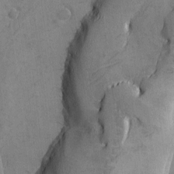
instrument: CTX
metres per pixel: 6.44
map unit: Ave
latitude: -7.3698
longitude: -118.8947
